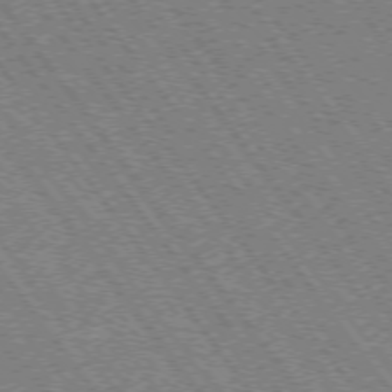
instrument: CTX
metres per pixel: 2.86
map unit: Hpe
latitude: -75.4455
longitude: -14.3657
